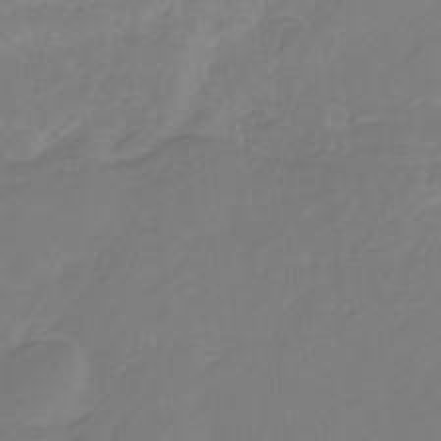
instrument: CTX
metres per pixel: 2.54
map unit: eHb
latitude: -30.4251
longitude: 64.5574
